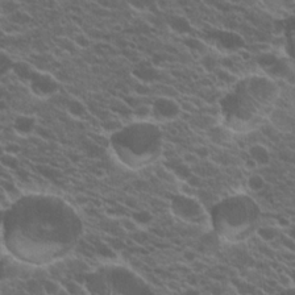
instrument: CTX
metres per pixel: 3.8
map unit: Hto
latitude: 19.9339
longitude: -35.1403
